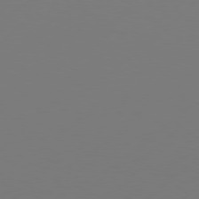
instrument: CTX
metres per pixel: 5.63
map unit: Hpe
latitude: 77.1781
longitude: -130.9514
